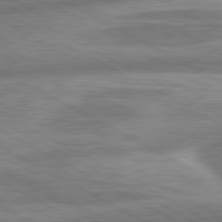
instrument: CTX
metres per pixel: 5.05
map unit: lApd
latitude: 80.7624
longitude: -166.4034
